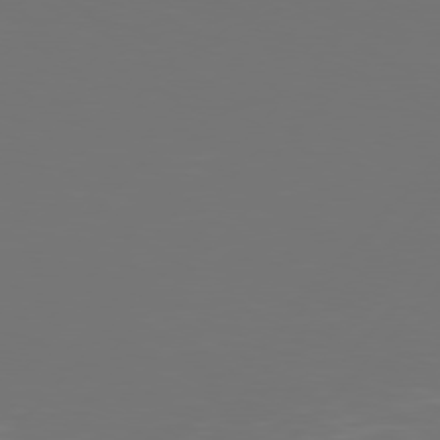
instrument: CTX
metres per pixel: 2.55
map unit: Hpe
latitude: 77.0647
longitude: -139.4426
